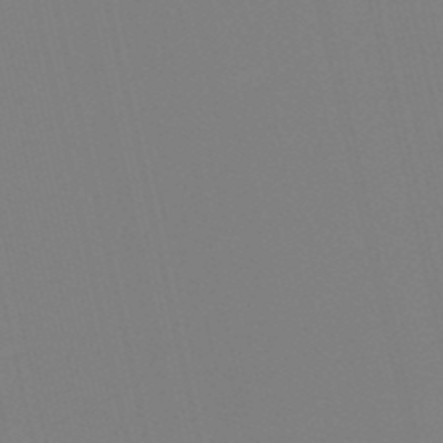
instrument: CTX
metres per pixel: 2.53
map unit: lHb
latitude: -49.2565
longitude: 76.0850
